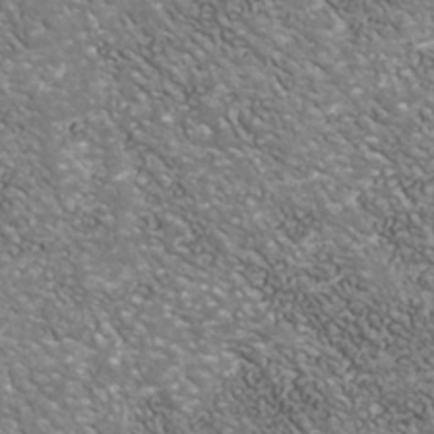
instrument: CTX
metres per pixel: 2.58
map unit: Nhu
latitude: -39.0109
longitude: -81.5371
